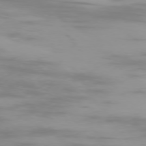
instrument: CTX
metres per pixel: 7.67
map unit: Ap
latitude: -76.8408
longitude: -74.2523
